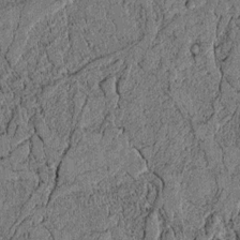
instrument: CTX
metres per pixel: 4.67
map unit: lAvf
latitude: 4.1389
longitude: 158.0849
